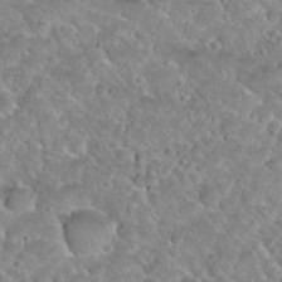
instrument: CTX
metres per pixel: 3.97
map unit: Nhu
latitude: 30.0255
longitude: -50.0822
